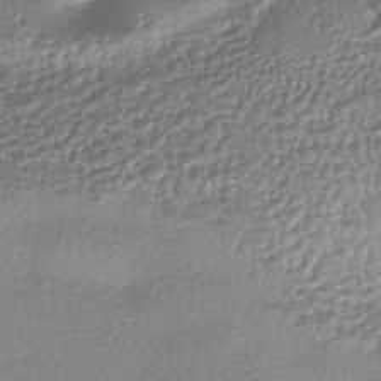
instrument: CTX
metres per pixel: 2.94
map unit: HNhu
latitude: -43.8044
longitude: 93.1998
